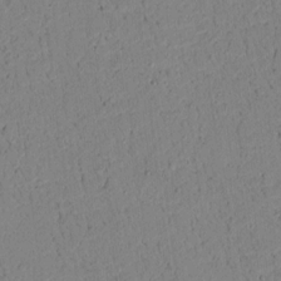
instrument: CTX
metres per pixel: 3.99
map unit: lAvf
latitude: 8.9325
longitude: 167.8800
